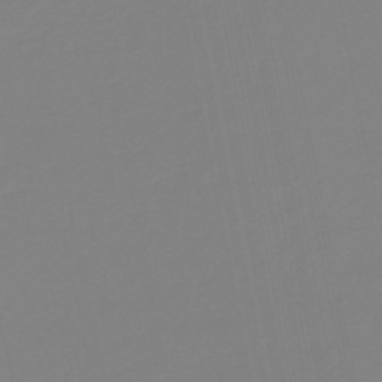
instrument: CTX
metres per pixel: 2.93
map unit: eHb
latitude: -49.3132
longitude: 85.4832
